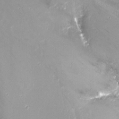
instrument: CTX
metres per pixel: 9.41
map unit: Nhu
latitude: -13.7100
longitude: -69.8772
